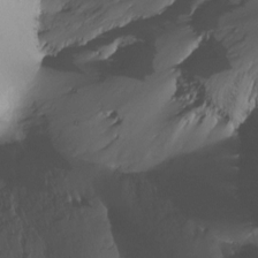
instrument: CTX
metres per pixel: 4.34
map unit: Htu
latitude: -15.8423
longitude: -47.1026
